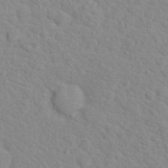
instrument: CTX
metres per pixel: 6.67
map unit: Hto
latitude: 16.8002
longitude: -36.1956
